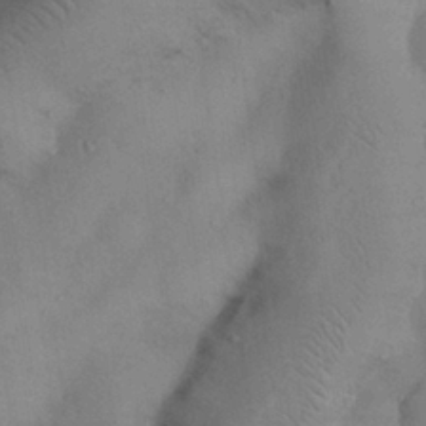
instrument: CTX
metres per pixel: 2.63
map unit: Nhu
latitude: 27.2159
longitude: -70.4979
